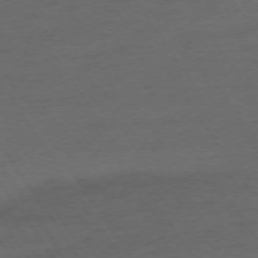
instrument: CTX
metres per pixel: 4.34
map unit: Ap
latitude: -74.3118
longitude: -75.4049
